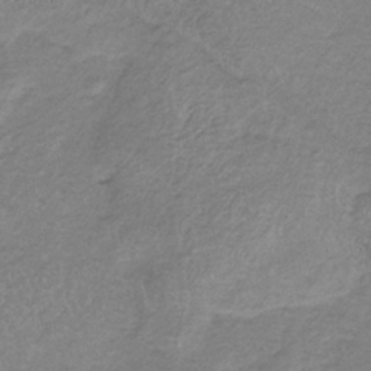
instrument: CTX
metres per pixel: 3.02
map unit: HNb
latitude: -33.0865
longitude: 63.1053
